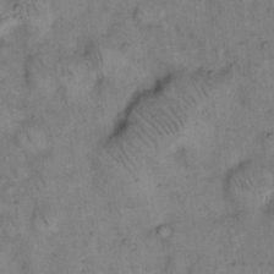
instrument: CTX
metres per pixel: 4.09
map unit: eHh
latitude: 14.9325
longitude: -65.0647
